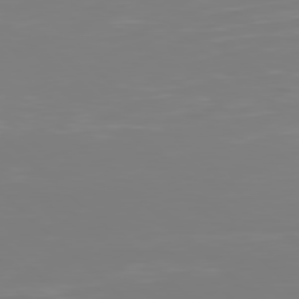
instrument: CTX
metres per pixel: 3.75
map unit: Hpe
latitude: 77.7449
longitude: -134.7624
